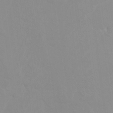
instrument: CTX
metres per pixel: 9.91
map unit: Ht
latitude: -13.5777
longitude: -58.2712
